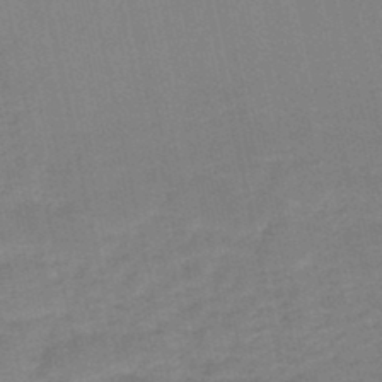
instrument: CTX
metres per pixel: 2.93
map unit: HNb
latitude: -46.5384
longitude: -41.6882
